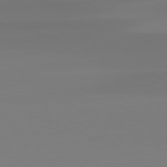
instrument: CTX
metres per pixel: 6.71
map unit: Hpe
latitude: 76.5545
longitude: -132.3089
